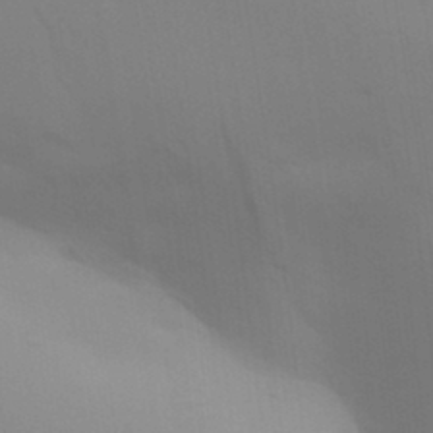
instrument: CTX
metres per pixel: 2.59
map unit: Aa
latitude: 32.2900
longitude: -144.8191
